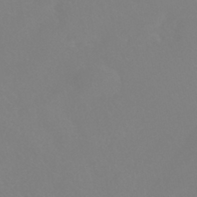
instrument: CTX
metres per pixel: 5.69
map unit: HNhu
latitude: -41.3698
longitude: 93.8422
